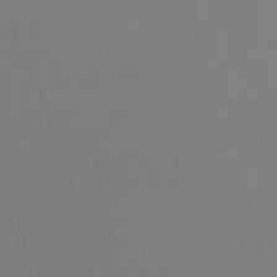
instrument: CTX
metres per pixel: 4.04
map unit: HNb
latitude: -53.4265
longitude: -50.1955
